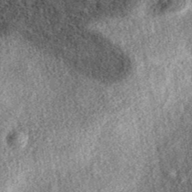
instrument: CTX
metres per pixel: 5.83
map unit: eAb
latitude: 38.4412
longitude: 107.2187
